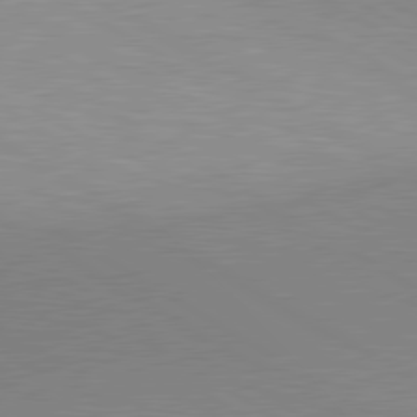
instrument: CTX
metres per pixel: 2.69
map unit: lApd
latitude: 80.2711
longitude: 156.1228
